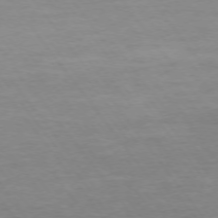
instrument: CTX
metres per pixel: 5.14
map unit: Ap
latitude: -75.2943
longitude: -84.9703
